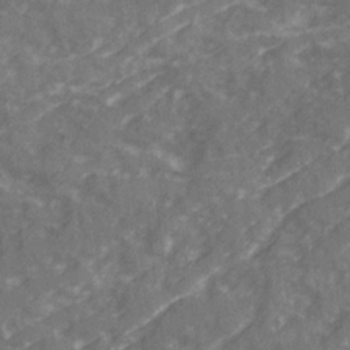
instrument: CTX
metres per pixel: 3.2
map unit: Ave
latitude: 20.1200
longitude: -130.9514
